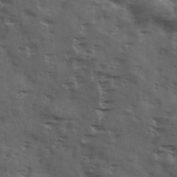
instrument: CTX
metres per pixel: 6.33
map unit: Ave
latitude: 18.4790
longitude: -132.0444
